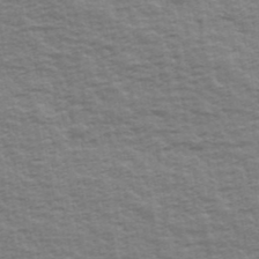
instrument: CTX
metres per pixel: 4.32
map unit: Ave
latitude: 42.6491
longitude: -113.6316
